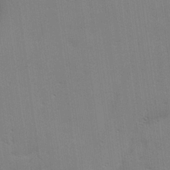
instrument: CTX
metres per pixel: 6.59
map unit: lAvf
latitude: 25.8583
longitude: -112.1767
